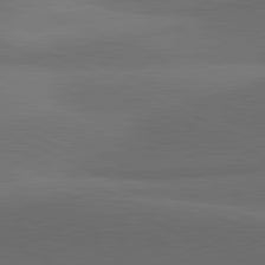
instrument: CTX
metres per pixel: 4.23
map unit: lApd
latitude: 81.4615
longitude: 138.8408
